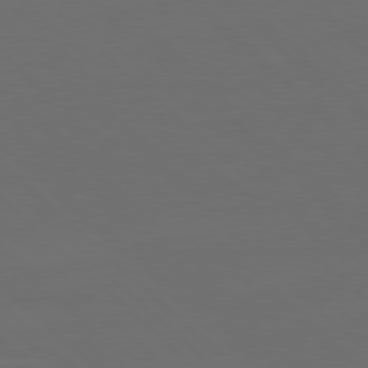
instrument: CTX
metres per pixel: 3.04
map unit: Hpe
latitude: 77.5560
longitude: -165.1214
